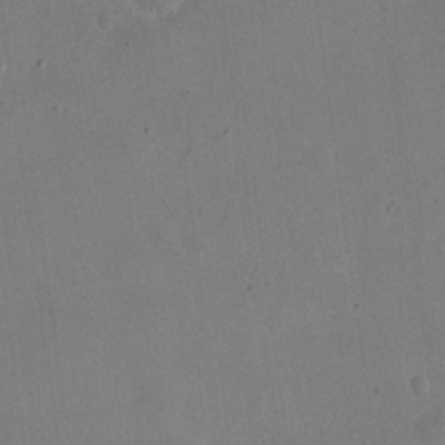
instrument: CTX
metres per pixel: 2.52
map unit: eHh
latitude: 24.3845
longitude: -65.9528
